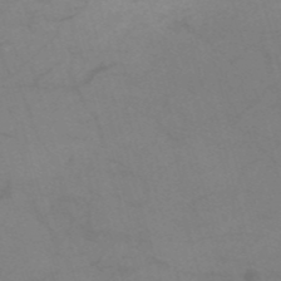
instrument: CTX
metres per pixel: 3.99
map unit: HNb
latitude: -53.2565
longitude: -49.6316
